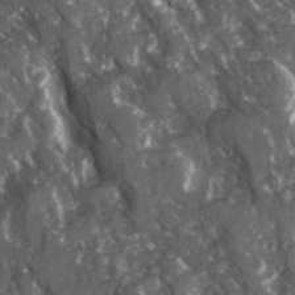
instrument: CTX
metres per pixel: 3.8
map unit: Ave
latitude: 15.4805
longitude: -131.7828
